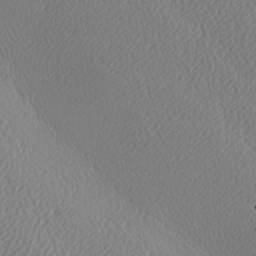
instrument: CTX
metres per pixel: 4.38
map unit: lAa
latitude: -9.3887
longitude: -128.3278
